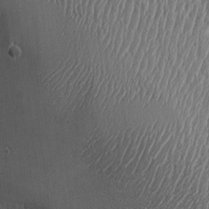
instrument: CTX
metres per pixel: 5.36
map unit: Aa
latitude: 8.6113
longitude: -129.4804
